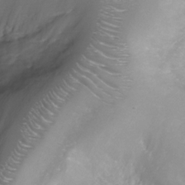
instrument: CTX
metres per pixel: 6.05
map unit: Nhe
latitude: -32.6330
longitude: -91.9717
